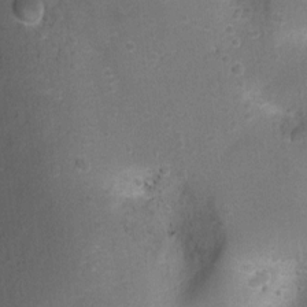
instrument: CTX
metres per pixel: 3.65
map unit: Ht
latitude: -3.3131
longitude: -26.5546
